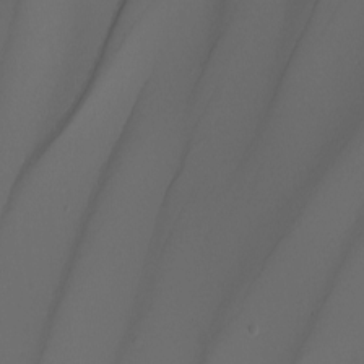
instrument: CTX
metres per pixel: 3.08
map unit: Nhu
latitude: -8.8219
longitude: -94.0444
